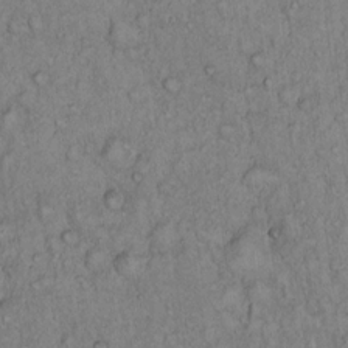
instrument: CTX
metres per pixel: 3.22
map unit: Hto
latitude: 13.9150
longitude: -57.1970
